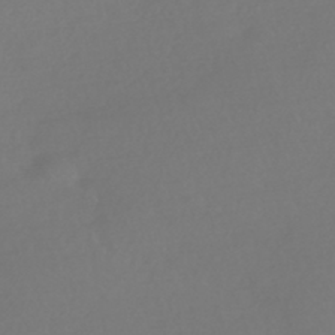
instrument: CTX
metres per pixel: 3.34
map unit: HNhu
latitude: -42.6896
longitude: 93.4832
